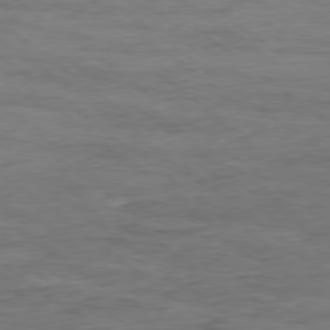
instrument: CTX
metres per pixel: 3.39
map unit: Ap
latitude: -78.8219
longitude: -102.3278
